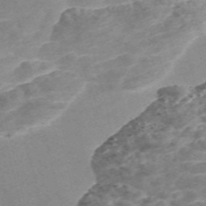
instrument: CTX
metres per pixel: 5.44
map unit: Nve
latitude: -57.0108
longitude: 51.2376
